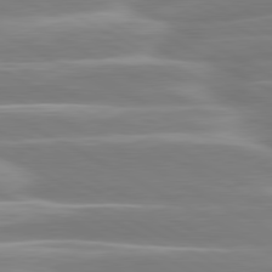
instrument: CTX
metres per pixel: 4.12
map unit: lApd
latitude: 80.6868
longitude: -129.2915
